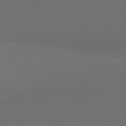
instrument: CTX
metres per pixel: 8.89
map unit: lApd
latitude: 81.5938
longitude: 152.5384
